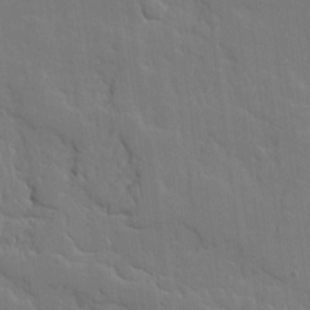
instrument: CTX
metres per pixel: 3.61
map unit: Ave
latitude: 18.1955
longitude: -128.4223
